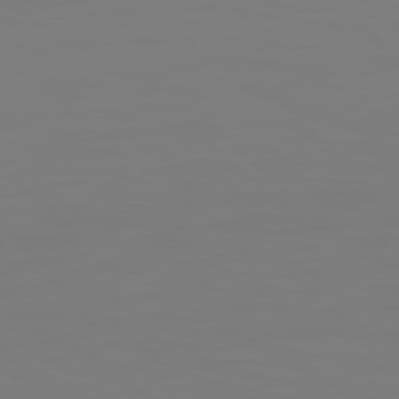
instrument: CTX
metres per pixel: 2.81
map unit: Hpe
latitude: 78.6302
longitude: 178.6518
